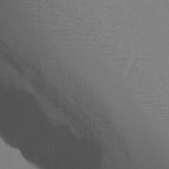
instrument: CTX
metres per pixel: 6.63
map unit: eHh
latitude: 14.4412
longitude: -71.1781
